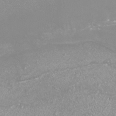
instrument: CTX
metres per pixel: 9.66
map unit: eHh
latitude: -7.3887
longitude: -77.4615
